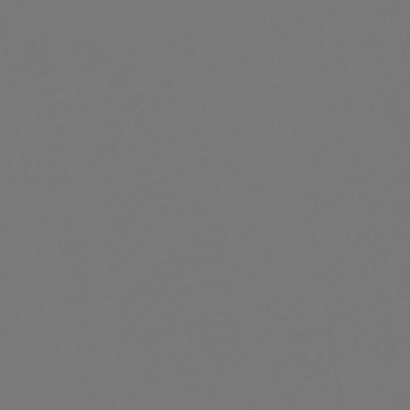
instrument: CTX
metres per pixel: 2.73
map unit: HNb
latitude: -46.9730
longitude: 55.7667
